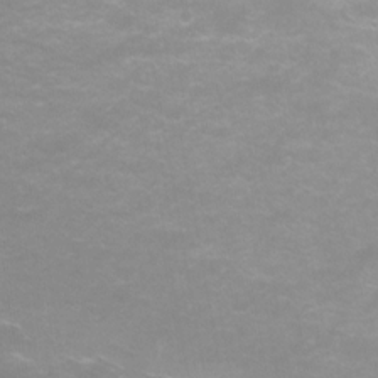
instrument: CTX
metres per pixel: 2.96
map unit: Ht
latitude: 0.9513
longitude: -32.9703
